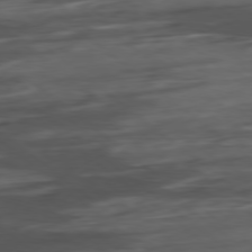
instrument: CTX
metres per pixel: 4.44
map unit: Hpe
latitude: -79.1242
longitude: -18.4412
